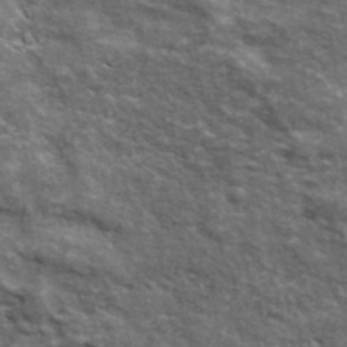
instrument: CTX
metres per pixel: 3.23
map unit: lHvf
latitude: 38.4601
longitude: -88.8191
